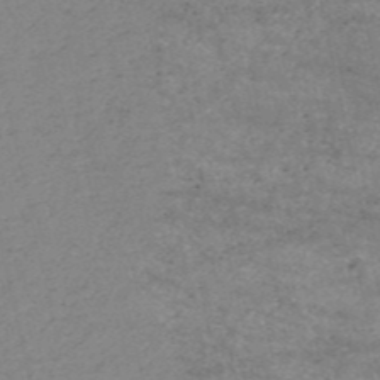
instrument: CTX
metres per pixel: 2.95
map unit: HNb
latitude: -53.5777
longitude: -38.8947
